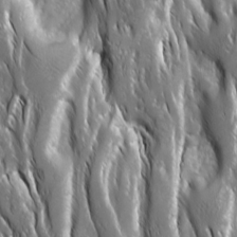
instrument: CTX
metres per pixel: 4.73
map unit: Ave
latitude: 15.3293
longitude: -133.3293
